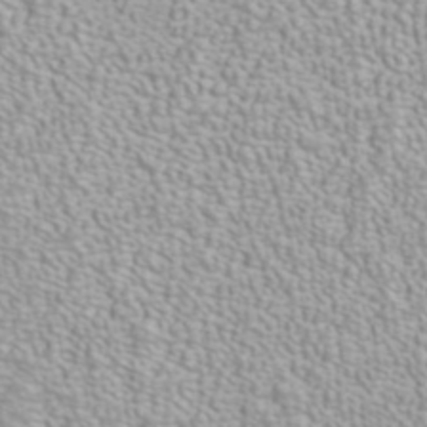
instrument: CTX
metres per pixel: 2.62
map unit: ANa
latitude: 39.8583
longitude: 23.7478
